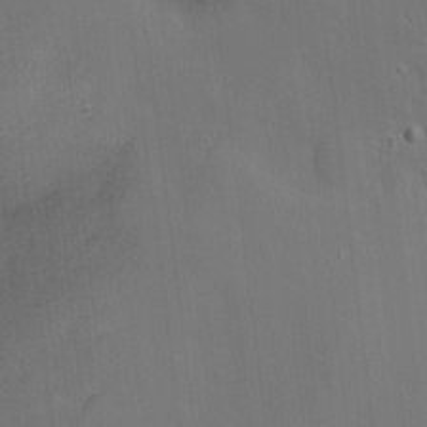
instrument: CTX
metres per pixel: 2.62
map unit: Hve
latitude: -9.1998
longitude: 175.5210
